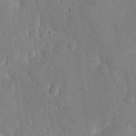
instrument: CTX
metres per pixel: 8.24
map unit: eHh
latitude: 10.8947
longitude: -67.6505
